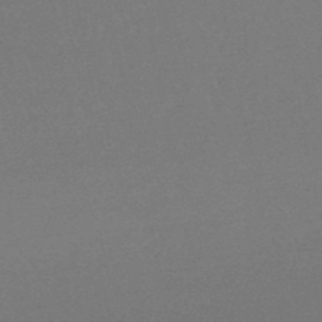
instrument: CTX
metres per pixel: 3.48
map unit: lHb
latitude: -48.5952
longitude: 66.5007
